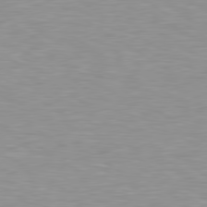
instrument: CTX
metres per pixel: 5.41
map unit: lApd
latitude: 79.3104
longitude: -88.5168
